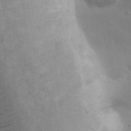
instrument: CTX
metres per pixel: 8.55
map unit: eHh
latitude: 23.6505
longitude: -69.8206
